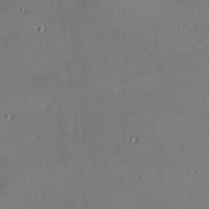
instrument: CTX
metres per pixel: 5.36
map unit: Nhu
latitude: 0.3089
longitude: -77.1592
